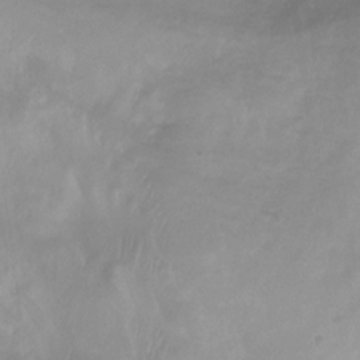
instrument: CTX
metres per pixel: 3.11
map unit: Nhu
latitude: -13.1431
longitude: -62.6491
